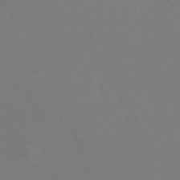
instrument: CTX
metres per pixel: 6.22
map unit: Nve
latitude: -58.1983
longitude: 60.3117
